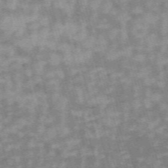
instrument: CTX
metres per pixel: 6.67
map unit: HNb
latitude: -53.8800
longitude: -42.8758
